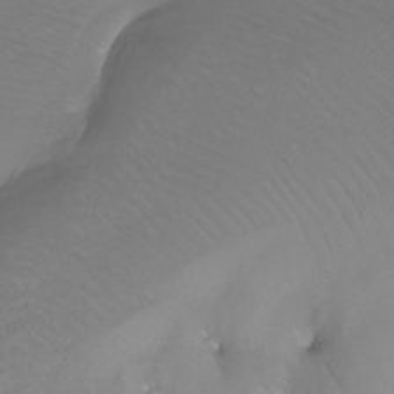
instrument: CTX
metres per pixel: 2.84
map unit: Ht
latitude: -12.5196
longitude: -45.1592
